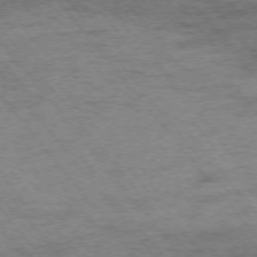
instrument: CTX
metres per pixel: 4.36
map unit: Hpe
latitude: -75.5966
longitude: -14.7058
